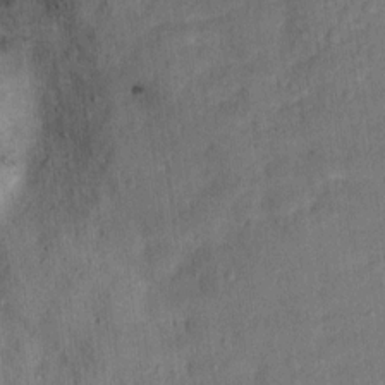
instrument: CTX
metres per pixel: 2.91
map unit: Hto
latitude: 15.4616
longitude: -31.4805
